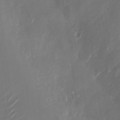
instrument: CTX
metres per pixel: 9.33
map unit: Nhu
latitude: -28.4818
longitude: -74.4979
